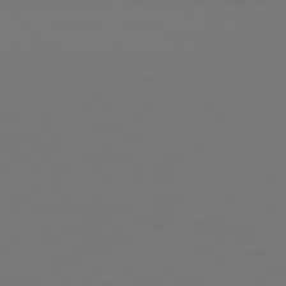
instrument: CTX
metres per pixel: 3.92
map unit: Hpe
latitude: 73.5749
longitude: -122.8380
